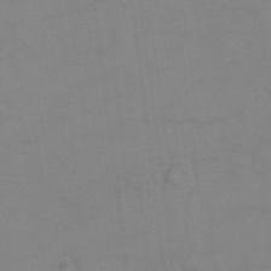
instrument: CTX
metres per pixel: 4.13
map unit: Hto
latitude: 7.4426
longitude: -36.0633
